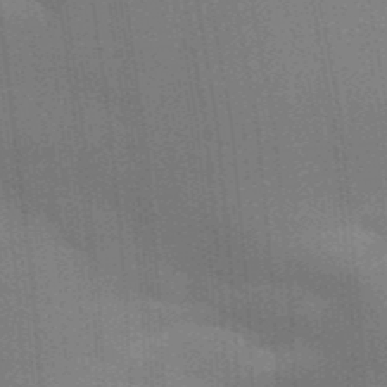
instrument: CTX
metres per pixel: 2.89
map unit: Aa
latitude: 33.4615
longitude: -143.3293
